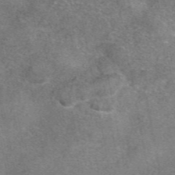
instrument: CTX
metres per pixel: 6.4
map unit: eAb
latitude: 47.3104
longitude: 103.2187
